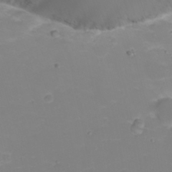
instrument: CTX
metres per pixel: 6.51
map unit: eHh
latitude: 22.0633
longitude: -65.0647
